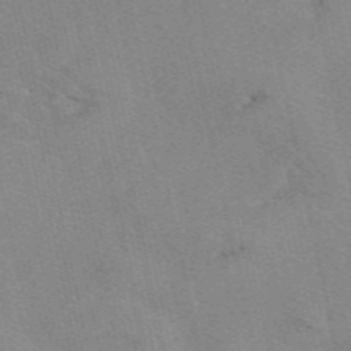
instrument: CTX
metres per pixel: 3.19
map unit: eAb
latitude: 50.1011
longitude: 105.8233
